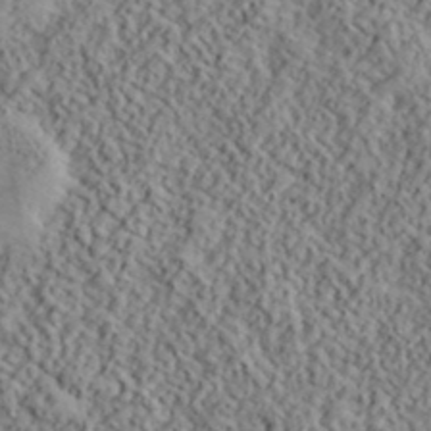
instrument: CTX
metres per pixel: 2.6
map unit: lHvf
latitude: 40.2711
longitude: -88.7247
